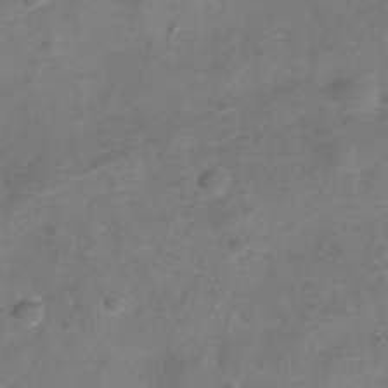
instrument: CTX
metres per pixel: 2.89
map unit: Nhe
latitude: -32.6519
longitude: -88.5168
